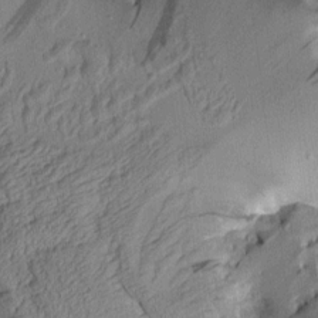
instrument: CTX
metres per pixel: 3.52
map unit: Aa
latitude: 8.9136
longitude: -128.7246
